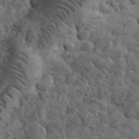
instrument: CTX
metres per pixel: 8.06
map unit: eHh
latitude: 32.7435
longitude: -67.8394
